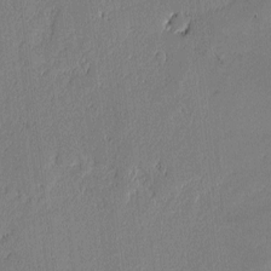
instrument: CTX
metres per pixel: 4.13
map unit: lAvf
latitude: -0.8975
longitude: -106.9325
